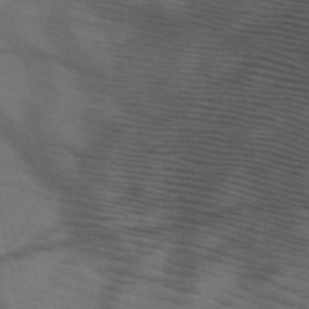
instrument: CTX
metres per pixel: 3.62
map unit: HNb
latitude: -50.8597
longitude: -44.4790
